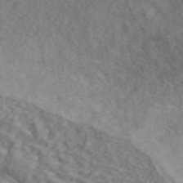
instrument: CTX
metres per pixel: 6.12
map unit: ANa
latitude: 43.9528
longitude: 25.7666
